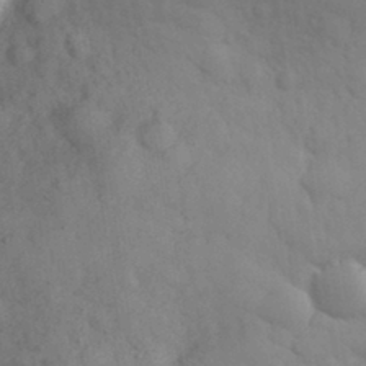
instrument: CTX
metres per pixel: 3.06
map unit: eHh
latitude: 32.2523
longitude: -68.7246
